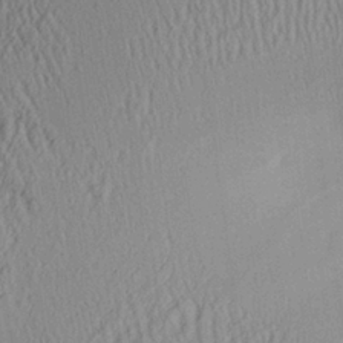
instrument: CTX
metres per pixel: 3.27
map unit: Aa
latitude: 25.6693
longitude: -135.5182
